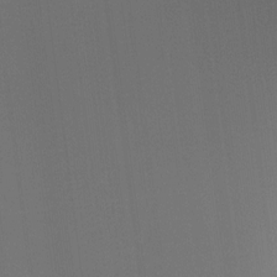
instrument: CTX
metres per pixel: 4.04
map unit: Hto
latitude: -7.8800
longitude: -50.3845
